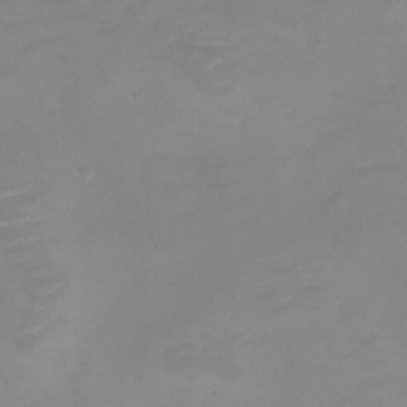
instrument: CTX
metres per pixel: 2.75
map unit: eHh
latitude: -5.3698
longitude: -78.6680
